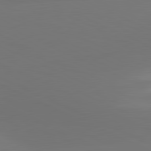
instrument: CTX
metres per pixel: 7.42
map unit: lApd
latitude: 81.7450
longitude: -164.6113
